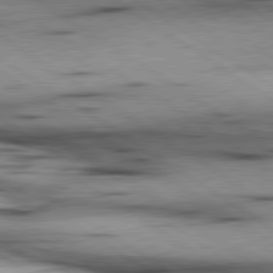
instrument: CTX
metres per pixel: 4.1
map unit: lApd
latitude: 80.2145
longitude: 159.4643
